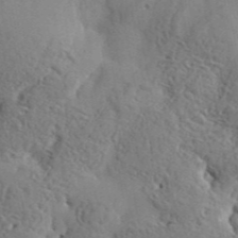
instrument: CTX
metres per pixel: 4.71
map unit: eHh
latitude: 34.2144
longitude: -133.8017
